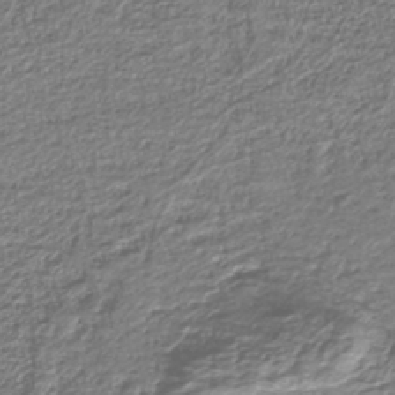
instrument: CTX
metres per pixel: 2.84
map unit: eAb
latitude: -40.0283
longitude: 51.5021
